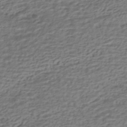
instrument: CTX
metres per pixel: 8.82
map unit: HNhu
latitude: -42.3684
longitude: 101.3698
